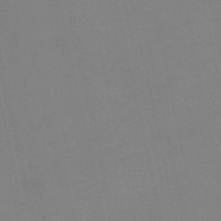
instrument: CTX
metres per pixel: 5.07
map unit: Nve
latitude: -58.4628
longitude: 50.4818
